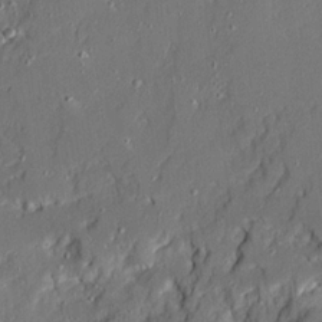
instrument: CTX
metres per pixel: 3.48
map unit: Ave
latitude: 20.8191
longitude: -128.4790
